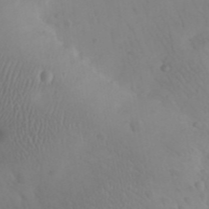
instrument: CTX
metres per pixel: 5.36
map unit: eHh
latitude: 25.8583
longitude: -66.8191
